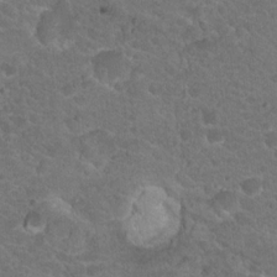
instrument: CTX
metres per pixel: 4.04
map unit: Hto
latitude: 19.0080
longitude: -34.4223
